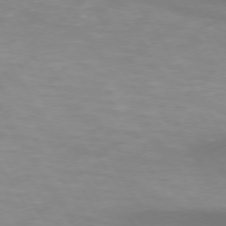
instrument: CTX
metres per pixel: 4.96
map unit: lApd
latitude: 74.2334
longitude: -50.3089
